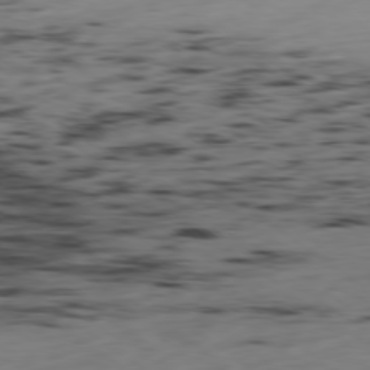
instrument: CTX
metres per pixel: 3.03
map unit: Hpe
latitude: -79.1053
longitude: 14.0850
